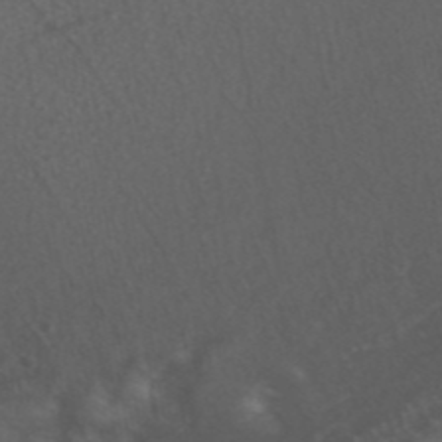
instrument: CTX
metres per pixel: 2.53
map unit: ANa
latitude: 43.1592
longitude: 24.5574
